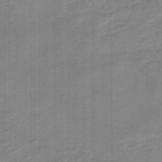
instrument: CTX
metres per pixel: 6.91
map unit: eHb
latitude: -45.5777
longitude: 83.4832
